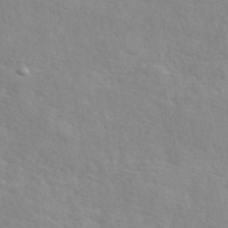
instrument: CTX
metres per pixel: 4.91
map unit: eAb
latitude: 48.9514
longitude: 119.9367
